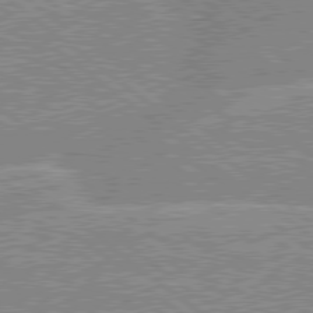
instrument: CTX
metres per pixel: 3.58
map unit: lApd
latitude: 79.1214
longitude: -156.1199
